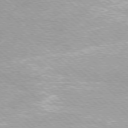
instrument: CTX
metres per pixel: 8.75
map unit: Ap
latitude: -78.3117
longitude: -62.8002
